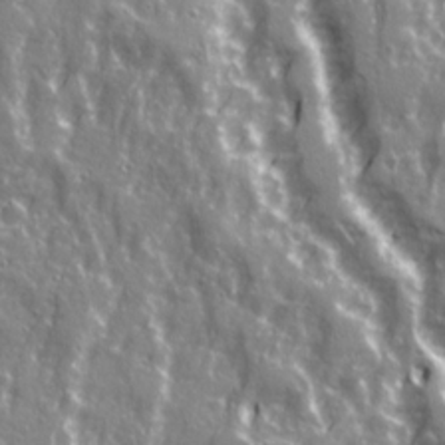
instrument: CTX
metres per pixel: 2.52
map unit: Ave
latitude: 21.8584
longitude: -133.3293
